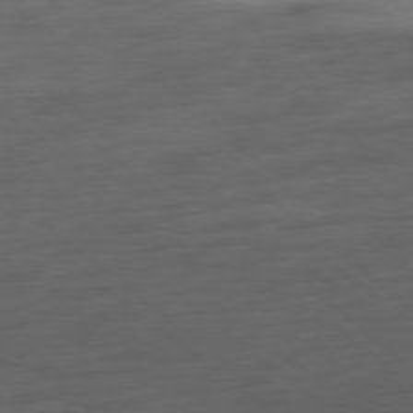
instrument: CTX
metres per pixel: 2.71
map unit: Hpe
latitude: -79.0108
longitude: -18.6490
